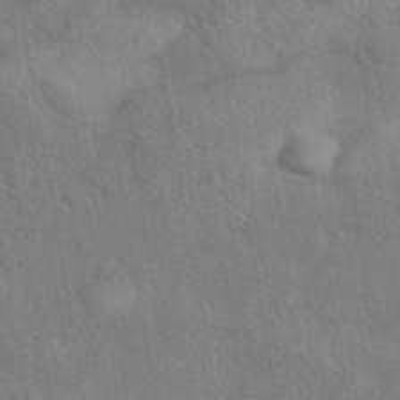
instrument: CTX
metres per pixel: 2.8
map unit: eAb
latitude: 42.1767
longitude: 110.9730
